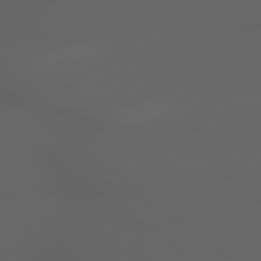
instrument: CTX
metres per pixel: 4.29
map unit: lApd
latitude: 79.1592
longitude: -165.8394
